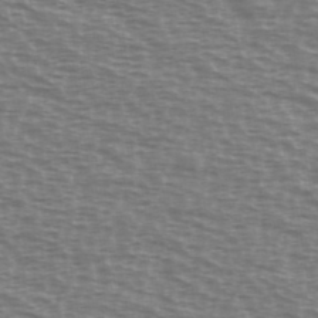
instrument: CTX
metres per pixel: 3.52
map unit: Ave
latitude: 38.3089
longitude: -113.1214
